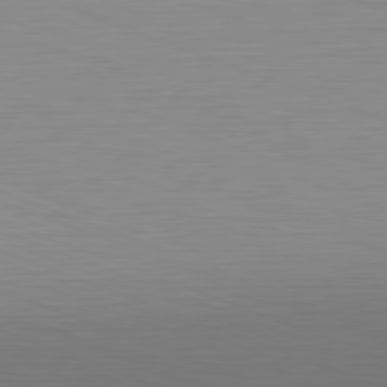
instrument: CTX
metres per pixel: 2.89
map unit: Hpe
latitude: -82.4440
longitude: 6.7463
